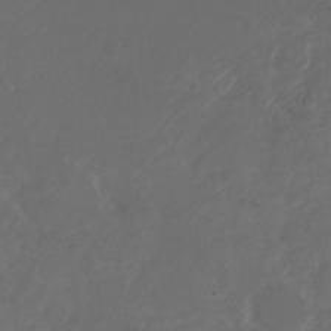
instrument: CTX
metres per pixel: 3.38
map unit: Nhu
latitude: -27.7666
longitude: -72.8569
